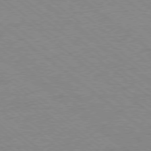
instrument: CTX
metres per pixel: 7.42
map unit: Ap
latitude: -78.6329
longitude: -83.4804
